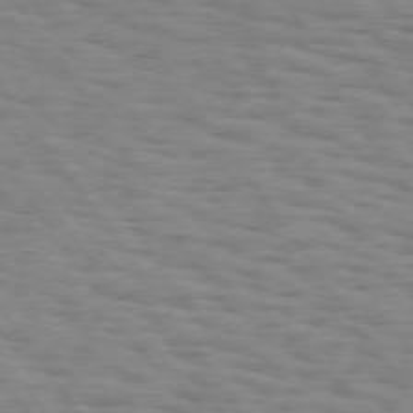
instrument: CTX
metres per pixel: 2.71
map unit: Hpe
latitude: 73.5749
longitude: -133.2348
